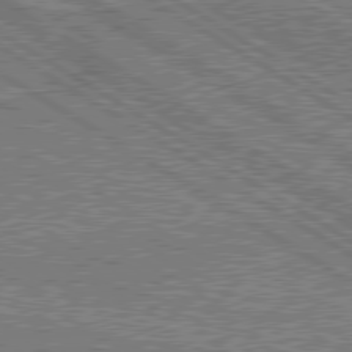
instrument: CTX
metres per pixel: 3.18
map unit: lApd
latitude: 79.6694
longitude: 168.8597
